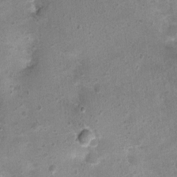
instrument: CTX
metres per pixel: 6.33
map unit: Nhu
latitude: 1.6882
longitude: -15.5938
